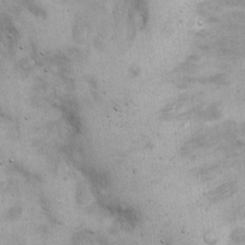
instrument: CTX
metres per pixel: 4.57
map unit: Hto
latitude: 14.1011
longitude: -60.4790
